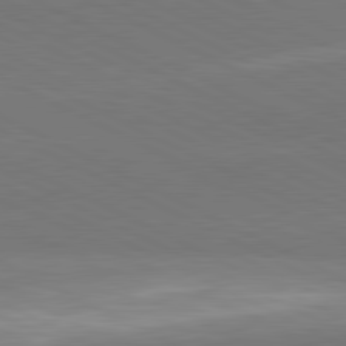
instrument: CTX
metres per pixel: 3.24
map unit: lApd
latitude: 81.3671
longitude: 157.6533
